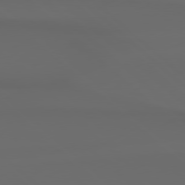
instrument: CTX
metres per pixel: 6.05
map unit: Hpe
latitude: 78.3279
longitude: -132.6302
